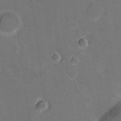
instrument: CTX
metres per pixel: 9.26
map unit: Hto
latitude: 8.7246
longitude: -30.4034
